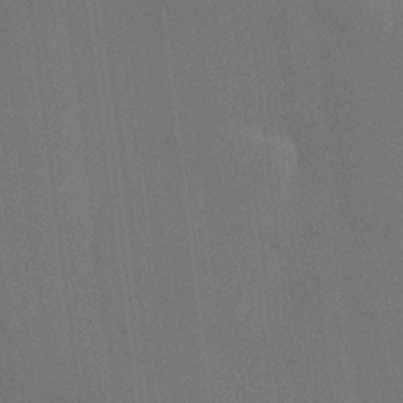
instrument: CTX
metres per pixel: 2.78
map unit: HNhu
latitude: 12.4790
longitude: 11.1620
